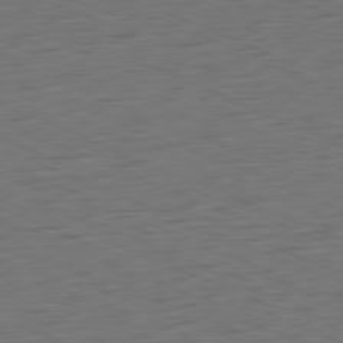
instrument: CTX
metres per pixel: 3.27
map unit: Ap
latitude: -81.4644
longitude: -58.7624
